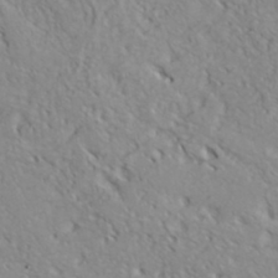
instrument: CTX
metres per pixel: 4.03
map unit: Hve
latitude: 32.3845
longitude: 148.8219
